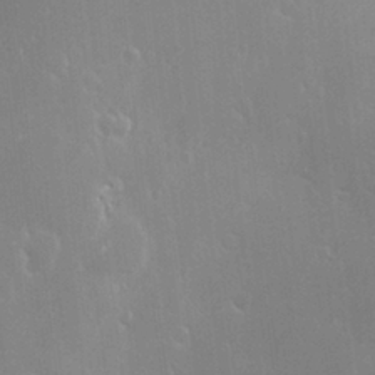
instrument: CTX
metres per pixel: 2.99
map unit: Hve
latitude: -9.9556
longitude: 174.0661
